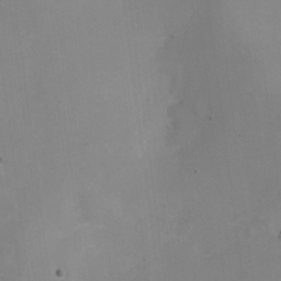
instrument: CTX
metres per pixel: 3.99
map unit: Nhe
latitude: -20.1416
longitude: 144.1795
